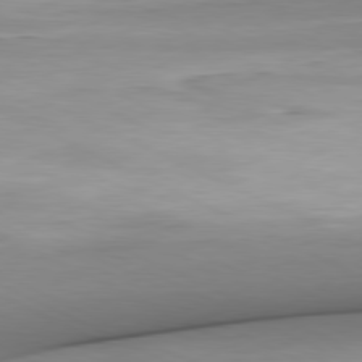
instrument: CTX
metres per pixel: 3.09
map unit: Ap
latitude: -81.3321
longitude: -95.0648
